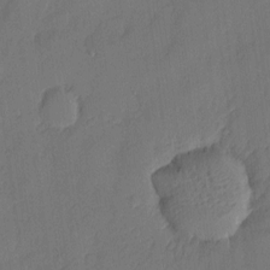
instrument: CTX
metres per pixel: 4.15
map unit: eHh
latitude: 4.9136
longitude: -75.8772
